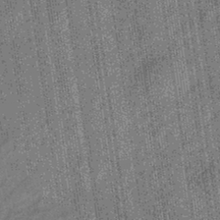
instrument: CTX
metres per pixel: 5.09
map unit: eHb
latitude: -40.5196
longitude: 82.2172
